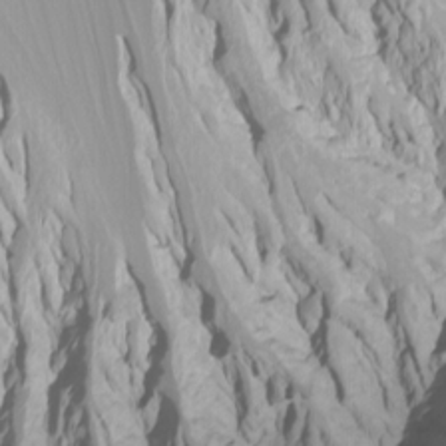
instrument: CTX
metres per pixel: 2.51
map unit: Htu
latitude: -6.9730
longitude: -68.7435
